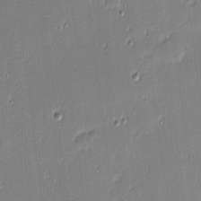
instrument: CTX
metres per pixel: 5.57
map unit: eHh
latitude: -3.2753
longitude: -83.1214
